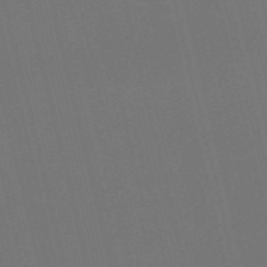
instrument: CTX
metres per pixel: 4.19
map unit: Nve
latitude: -59.0864
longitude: 51.0108
